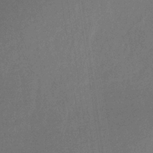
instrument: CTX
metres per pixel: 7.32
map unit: HNb
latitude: -32.4440
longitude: 57.1242
